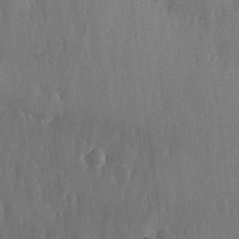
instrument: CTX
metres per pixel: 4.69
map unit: lHvf
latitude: 18.5545
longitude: -116.6491
